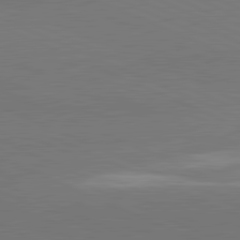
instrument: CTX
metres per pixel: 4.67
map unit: lApd
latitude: 81.8016
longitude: -155.1403
